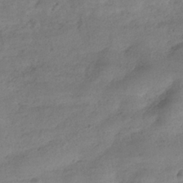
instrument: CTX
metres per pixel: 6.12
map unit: HNhu
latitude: -39.7856
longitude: 97.7289
